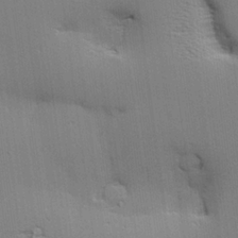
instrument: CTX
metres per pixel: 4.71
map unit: lAvf
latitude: 25.9339
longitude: -112.1956
